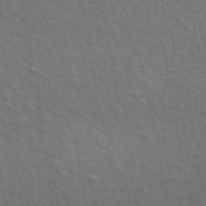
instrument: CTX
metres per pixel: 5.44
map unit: ANa
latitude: 47.8584
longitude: -76.4034
